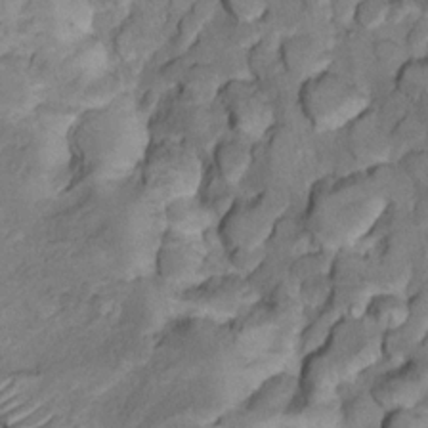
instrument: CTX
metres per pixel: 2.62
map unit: Nhu
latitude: 13.2348
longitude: -29.1403
